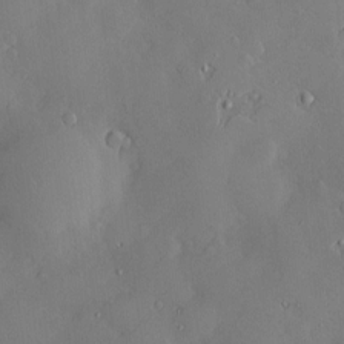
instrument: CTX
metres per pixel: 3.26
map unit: Hve
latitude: -9.1809
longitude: 176.1228
